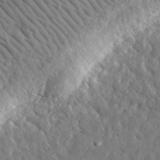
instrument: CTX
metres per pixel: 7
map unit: lHvf
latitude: 35.2914
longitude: -86.7246
